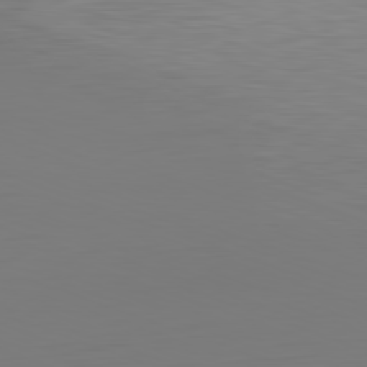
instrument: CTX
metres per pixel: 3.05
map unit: Hpe
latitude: -82.2739
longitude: 9.2943
